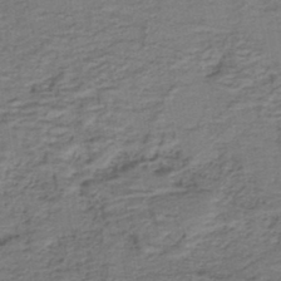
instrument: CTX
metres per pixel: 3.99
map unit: lHb
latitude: -41.9178
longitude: 53.2187
